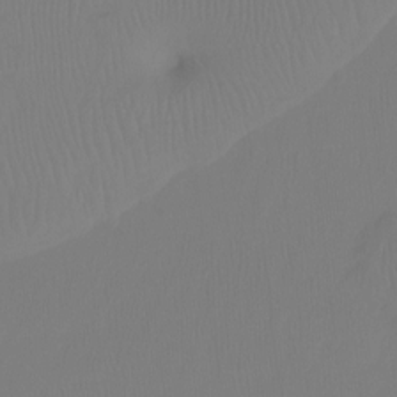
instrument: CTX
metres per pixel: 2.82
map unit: Ht
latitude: -15.0676
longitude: -49.7072
